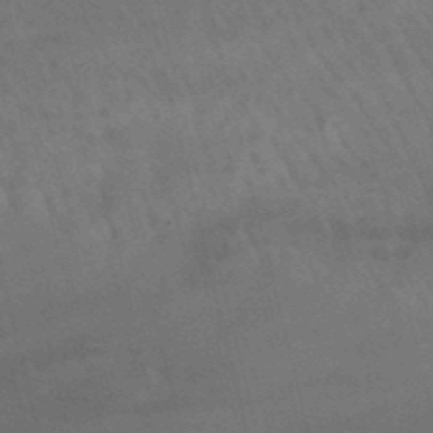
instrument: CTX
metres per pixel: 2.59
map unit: lHb
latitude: -47.6910
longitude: 76.4062
